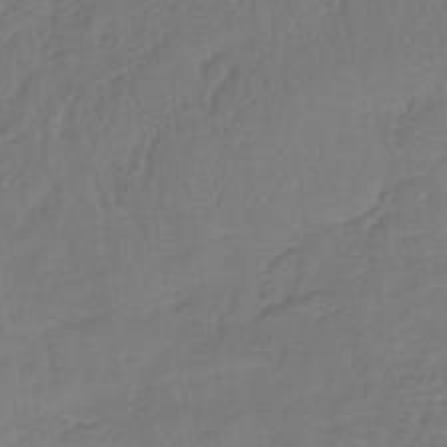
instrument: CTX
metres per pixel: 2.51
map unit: lHb
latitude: -42.1605
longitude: 66.1039
